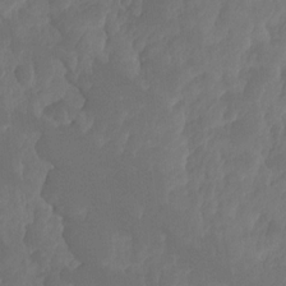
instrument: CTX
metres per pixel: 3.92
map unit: HNhu
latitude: -24.3684
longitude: 49.9745
